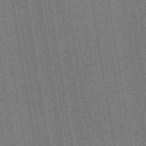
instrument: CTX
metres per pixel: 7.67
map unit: eHb
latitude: -30.7085
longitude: 70.3873
